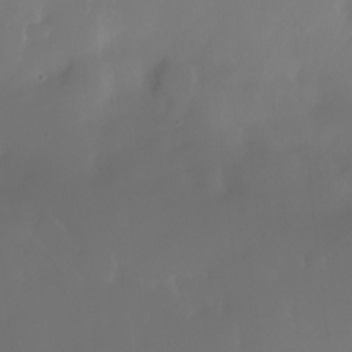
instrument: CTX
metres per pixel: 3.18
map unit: Nhe
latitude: -35.4076
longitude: -131.5372
